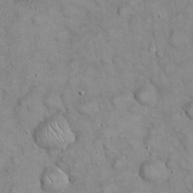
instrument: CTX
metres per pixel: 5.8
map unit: eHh
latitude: 21.3860
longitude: -58.9136
